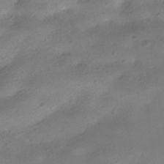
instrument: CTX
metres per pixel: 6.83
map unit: HNhu
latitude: -40.0472
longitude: 95.2376
